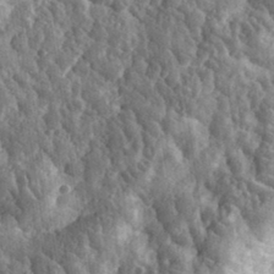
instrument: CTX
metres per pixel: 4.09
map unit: eHh
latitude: 33.2537
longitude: -79.4805
